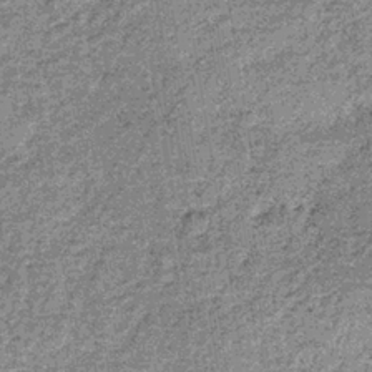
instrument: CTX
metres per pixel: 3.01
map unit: lHb
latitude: -36.8408
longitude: 65.7478
